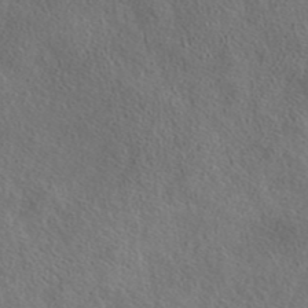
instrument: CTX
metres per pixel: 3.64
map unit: eAb
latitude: 43.9150
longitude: 114.1983
